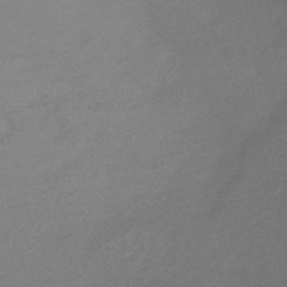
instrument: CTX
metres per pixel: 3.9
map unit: lHb
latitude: -42.8030
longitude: 73.7477
